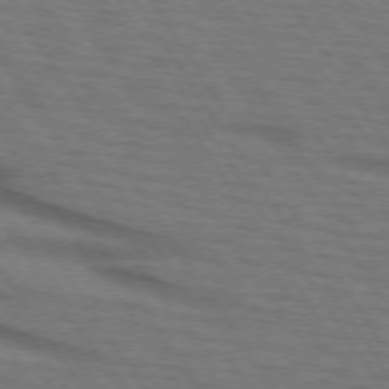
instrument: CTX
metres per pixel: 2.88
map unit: lApd
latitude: 73.1026
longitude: -73.0270
